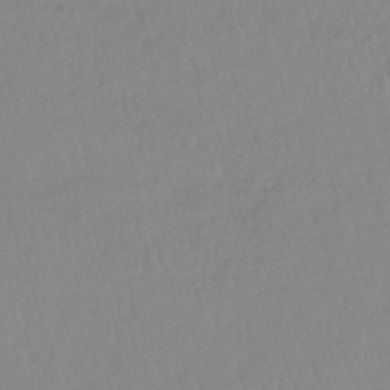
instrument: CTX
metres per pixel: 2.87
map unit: lHb
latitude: -41.2943
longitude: 71.3321
